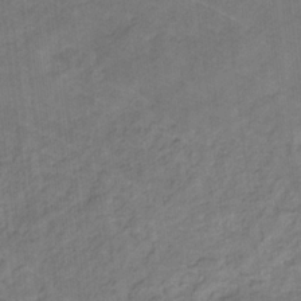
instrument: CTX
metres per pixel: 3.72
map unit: lHb
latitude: -30.7652
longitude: 65.9745
